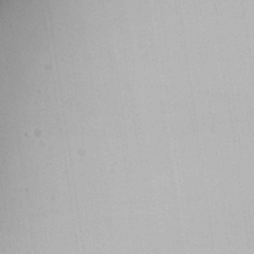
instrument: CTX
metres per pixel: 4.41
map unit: Aa
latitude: 25.5938
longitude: -131.0837
